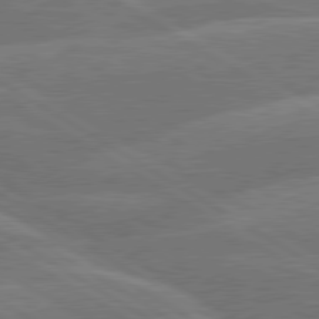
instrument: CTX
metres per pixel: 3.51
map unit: lApd
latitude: 79.8395
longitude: -131.4427
